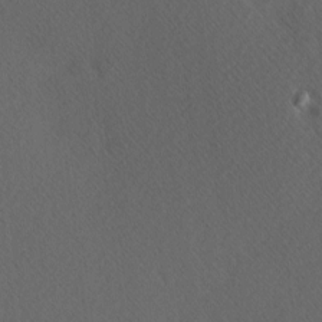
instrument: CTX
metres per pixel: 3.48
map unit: Hve
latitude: 12.4223
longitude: -90.1767
